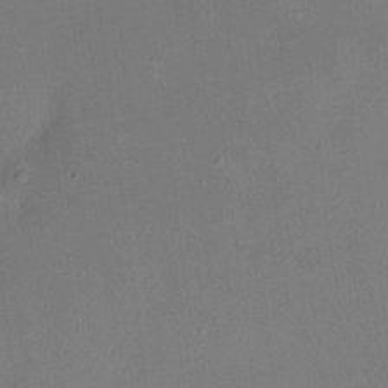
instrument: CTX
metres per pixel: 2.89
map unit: eHh
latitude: 5.4993
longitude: -69.4427
